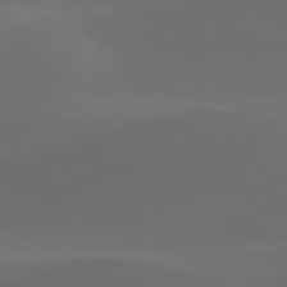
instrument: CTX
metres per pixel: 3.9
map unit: lApd
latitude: 80.7435
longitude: -82.5167
